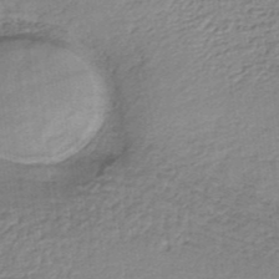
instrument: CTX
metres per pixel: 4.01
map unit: lHb
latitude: -34.7841
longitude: 60.6707
